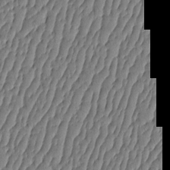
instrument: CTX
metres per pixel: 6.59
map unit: HNhu
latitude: -3.9745
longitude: 14.0661
